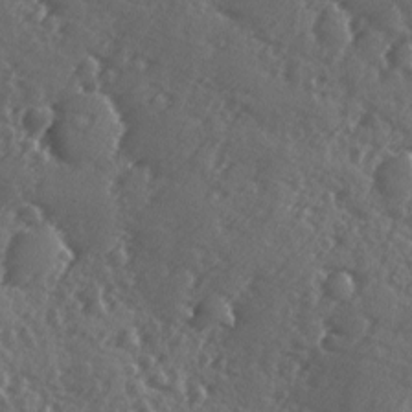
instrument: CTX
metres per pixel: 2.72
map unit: Ave
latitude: -9.4832
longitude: -118.9891
